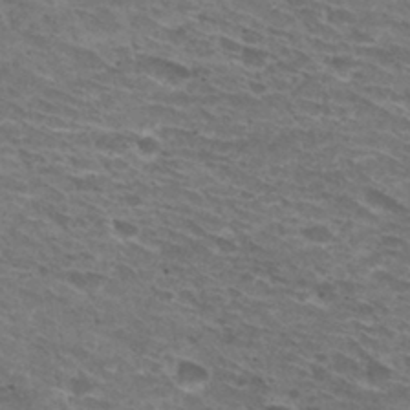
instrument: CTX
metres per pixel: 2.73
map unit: Hto
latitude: 30.6302
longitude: -44.2144
